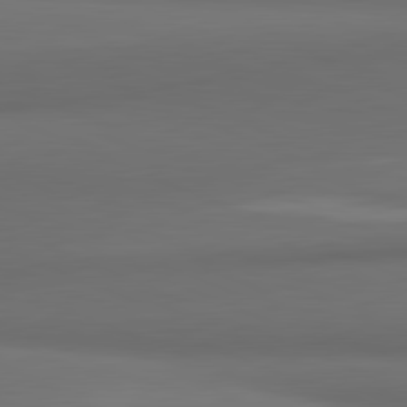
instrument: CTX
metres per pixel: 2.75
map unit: lApd
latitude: 81.7450
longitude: 171.3888
